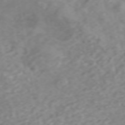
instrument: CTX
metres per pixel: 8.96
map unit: ANa
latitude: 46.2523
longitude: 21.9178
